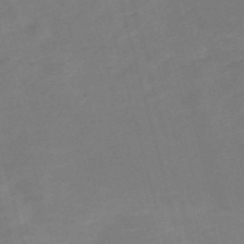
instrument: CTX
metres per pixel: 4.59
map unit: Nve
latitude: -58.6707
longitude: 57.9367
